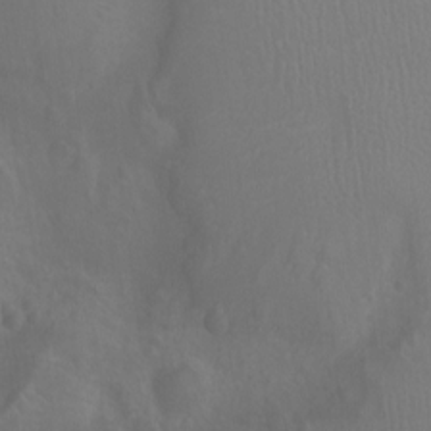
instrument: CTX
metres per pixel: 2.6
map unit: Ht
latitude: -4.4251
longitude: -18.4034
